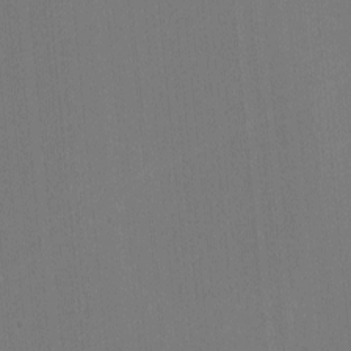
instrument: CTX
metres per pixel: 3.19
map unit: lHvf
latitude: -10.9731
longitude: -103.6883
